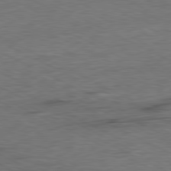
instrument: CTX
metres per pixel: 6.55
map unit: Ap
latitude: -81.4644
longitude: -77.1592
